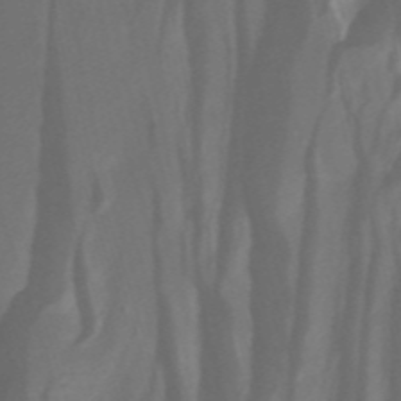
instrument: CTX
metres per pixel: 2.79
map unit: HNhu
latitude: -27.5210
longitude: 74.3496
